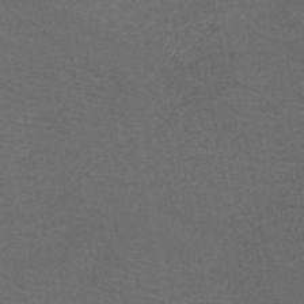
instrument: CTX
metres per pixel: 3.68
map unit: HNb
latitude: -49.3699
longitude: -45.9339
